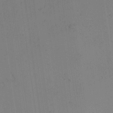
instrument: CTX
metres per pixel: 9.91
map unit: Aa
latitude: 26.3467
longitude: -137.4805
